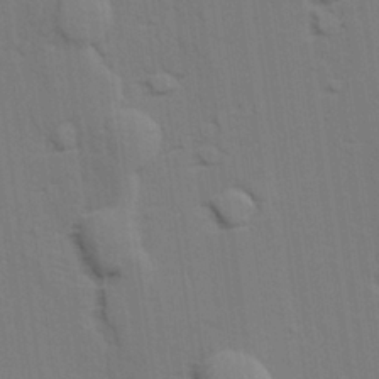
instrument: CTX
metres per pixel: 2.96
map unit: lAvf
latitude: 27.1025
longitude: -108.7813
